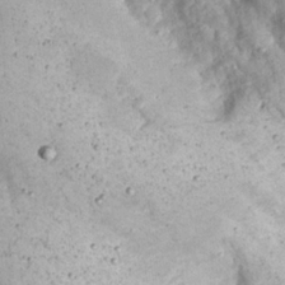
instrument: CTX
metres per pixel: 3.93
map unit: Nhu
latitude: 22.3089
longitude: -67.4615
